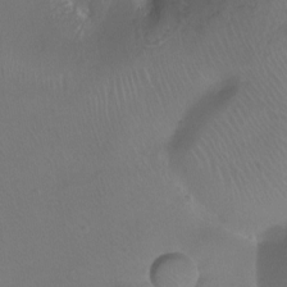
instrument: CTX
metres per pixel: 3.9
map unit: Ht
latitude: -11.2754
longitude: -44.2144
